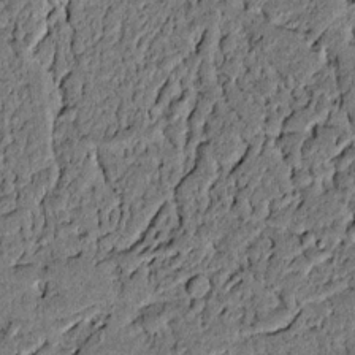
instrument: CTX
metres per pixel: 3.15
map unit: lAvf
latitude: 4.4223
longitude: 168.7652
